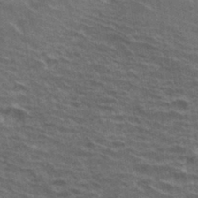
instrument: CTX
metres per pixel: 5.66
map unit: Hto
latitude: 34.5356
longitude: -40.4978
